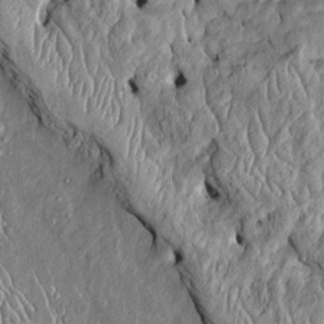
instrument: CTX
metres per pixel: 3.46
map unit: Htu
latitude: -6.0661
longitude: 157.3510
